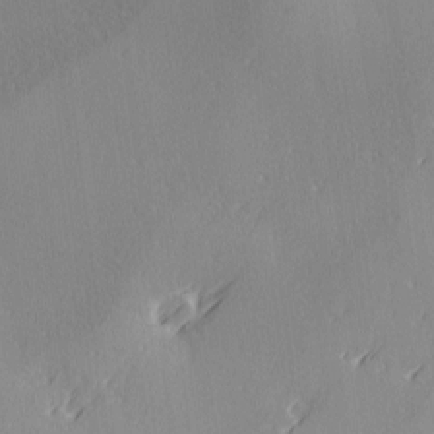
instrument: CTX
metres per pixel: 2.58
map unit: Ave
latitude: 2.4601
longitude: -111.7072
